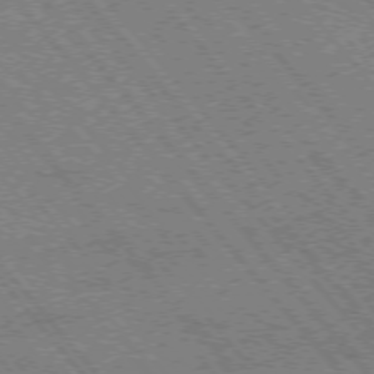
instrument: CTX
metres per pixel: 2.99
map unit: Hpe
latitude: -75.7478
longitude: -13.1592
